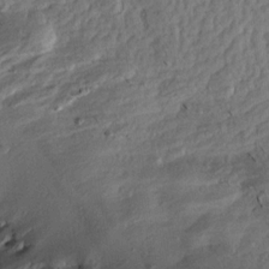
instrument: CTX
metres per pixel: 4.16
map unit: Aa
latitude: 13.2348
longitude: -144.0444
